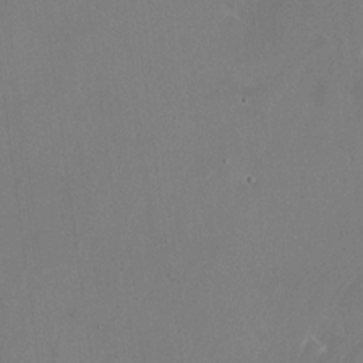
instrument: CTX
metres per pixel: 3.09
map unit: Nhu
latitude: -24.1417
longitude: -70.9136
